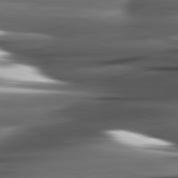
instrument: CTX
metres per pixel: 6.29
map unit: lApd
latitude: 81.9528
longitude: -144.6301
